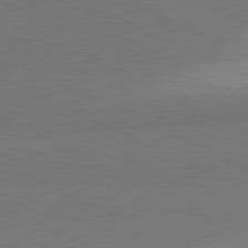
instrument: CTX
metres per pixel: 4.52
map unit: lApd
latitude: 81.7450
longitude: 157.9178
